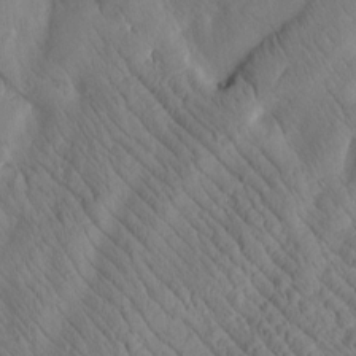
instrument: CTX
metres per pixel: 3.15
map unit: Htu
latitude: 1.8583
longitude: 176.0472
